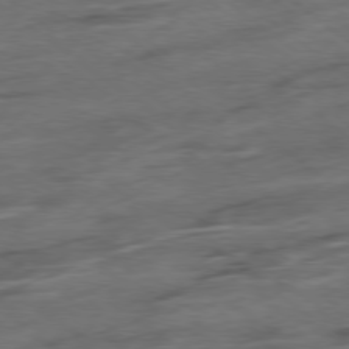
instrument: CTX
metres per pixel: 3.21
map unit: Hpe
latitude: -78.8597
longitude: -19.1970
